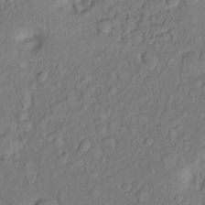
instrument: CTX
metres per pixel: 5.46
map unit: Nhu
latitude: 1.4237
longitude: -14.0822
